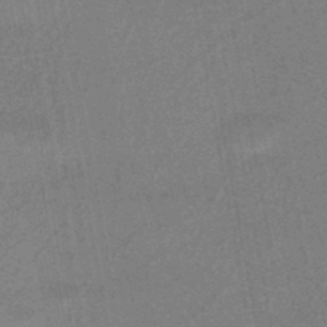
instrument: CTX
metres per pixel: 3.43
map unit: HNb
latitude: -46.9919
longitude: -40.0633
